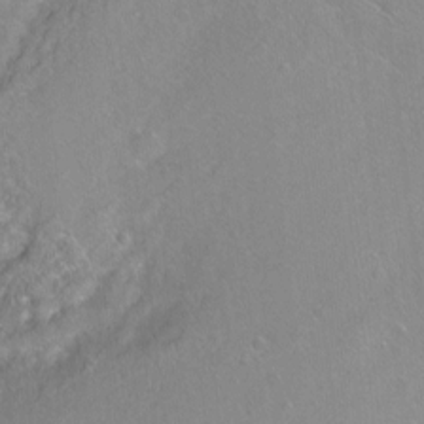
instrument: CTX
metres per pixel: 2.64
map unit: Ht
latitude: -6.3495
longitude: -36.5924
